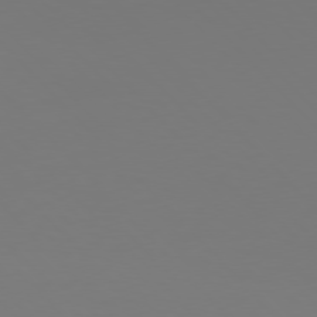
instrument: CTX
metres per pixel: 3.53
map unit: Hpe
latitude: 76.9513
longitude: -170.6301
